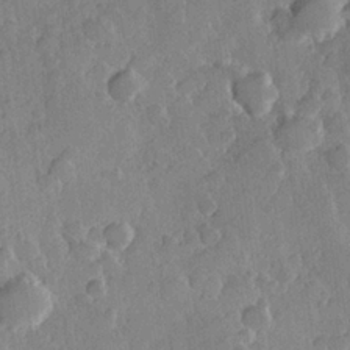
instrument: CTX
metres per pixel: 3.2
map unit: Hve
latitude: 23.3293
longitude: 149.1620
